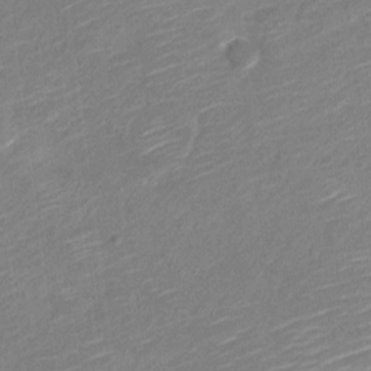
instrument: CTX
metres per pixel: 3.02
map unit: Nve
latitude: -19.1431
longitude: 107.4833
